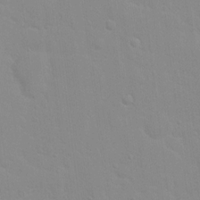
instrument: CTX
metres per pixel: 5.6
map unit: Hto
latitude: 16.4412
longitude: -39.2537
